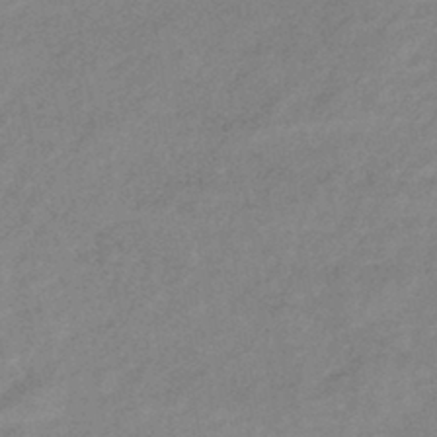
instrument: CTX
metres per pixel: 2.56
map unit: eHb
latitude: -41.1431
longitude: 83.4076
